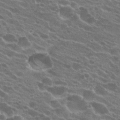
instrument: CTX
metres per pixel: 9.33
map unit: Hto
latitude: 23.1025
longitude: -38.2900
